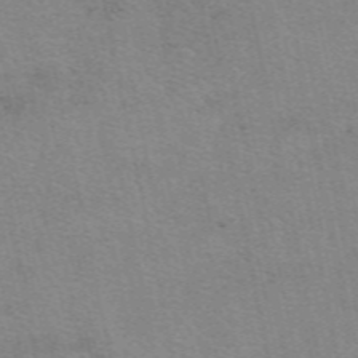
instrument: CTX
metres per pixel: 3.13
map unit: eAb
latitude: 51.1970
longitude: 108.2739
